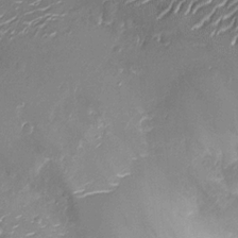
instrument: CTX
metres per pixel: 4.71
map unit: Nhu
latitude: -13.3132
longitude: -23.1403
